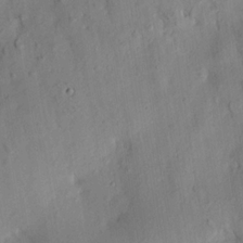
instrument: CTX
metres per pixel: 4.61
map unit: HNhu
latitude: 14.3279
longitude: 12.2551
